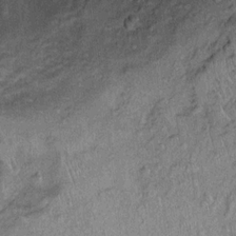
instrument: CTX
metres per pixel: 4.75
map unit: Ht
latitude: 11.8395
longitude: -39.3293
